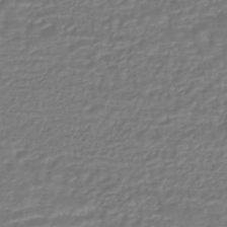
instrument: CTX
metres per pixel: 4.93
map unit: HNhu
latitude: -45.6533
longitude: 96.5574
